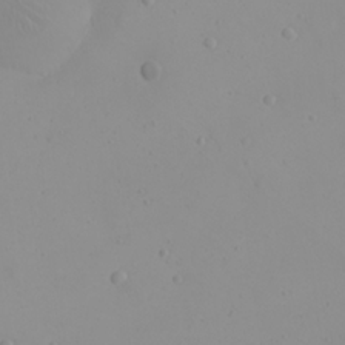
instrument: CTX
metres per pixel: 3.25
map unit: eHh
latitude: 21.5371
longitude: -63.7639
